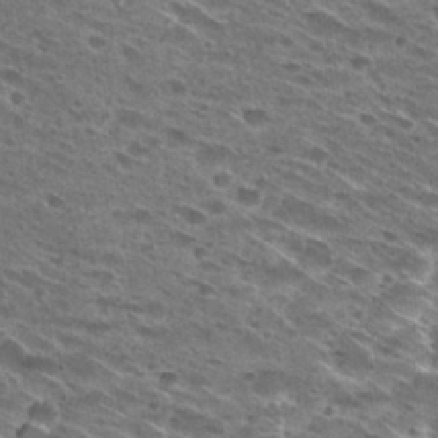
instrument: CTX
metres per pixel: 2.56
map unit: Hto
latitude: 29.2537
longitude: -45.6883
